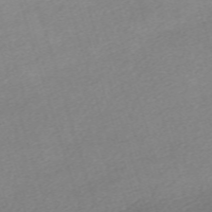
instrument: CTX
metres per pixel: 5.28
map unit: eHh
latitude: -61.8044
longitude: 53.7855
